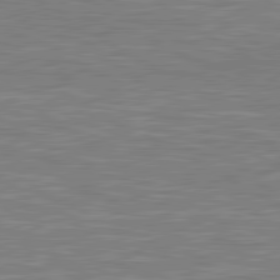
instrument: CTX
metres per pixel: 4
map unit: lApd
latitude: 80.8758
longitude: -172.8946
